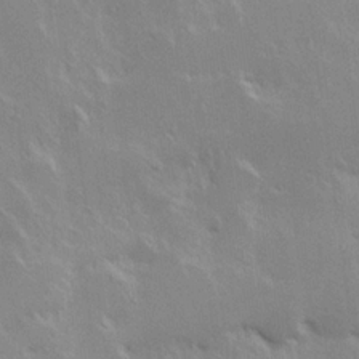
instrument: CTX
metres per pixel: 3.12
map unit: Hve
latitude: 23.9717
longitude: 145.7856
